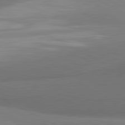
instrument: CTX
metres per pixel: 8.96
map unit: lApd
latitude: 81.6883
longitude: 155.4832
